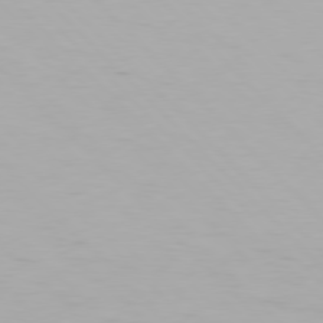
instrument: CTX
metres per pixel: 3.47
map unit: Hpe
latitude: 76.8569
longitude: -171.0836
